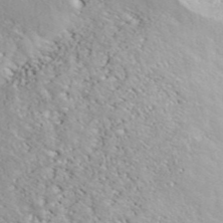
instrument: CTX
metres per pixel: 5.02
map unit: ANa
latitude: 42.3656
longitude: 55.0298
